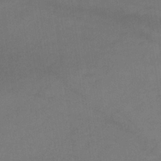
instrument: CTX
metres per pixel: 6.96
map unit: HNb
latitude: -33.2754
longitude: 54.3684
